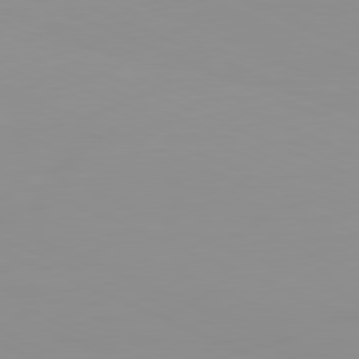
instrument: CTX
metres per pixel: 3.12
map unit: Ap
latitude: -81.5210
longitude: -60.9702
